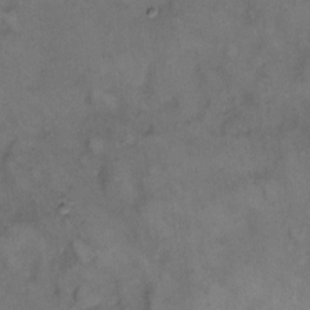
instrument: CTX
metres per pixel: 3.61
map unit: eHh
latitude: 8.5357
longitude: -62.5546
